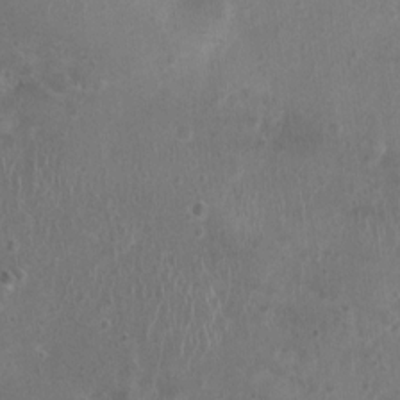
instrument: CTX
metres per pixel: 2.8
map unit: Nhu
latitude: 0.8947
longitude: -15.4616
